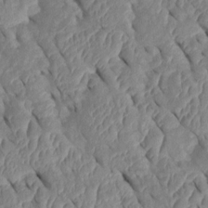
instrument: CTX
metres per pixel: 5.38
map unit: Htu
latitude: 1.6316
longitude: 147.5966
